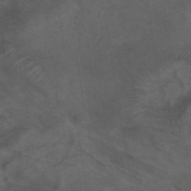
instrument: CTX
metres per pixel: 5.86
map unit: ANa
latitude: 40.1199
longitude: 29.1998
